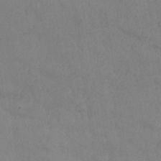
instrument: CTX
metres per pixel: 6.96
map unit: Nhe
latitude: -36.3873
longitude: -177.3481
